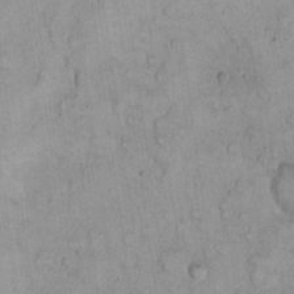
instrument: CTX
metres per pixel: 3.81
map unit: eHh
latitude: 22.8947
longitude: -58.4790
